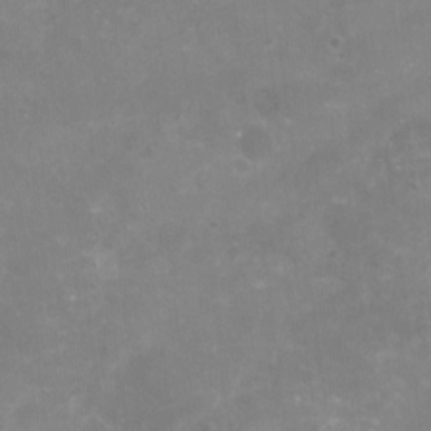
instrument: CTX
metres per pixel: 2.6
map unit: Nhu
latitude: -16.2551
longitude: -57.6504
